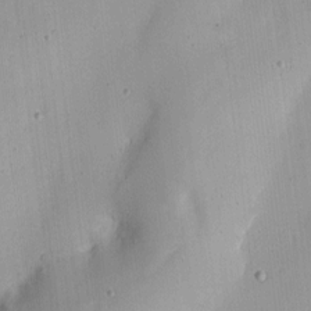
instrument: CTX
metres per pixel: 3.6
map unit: eHh
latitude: 4.2333
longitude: -69.3671
